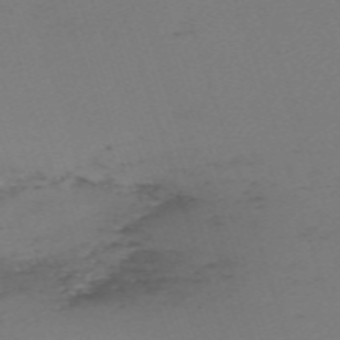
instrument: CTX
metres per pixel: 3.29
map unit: eHh
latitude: -62.3117
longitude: 51.6155
